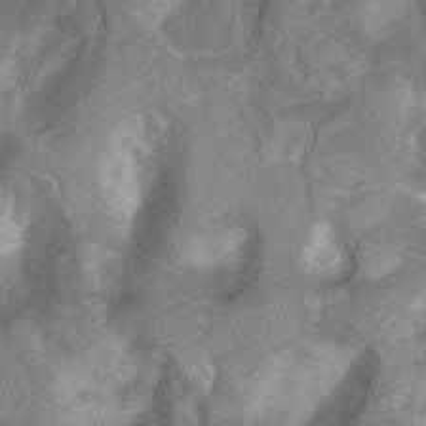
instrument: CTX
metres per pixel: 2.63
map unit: Ht
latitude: 2.3467
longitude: -24.8380
